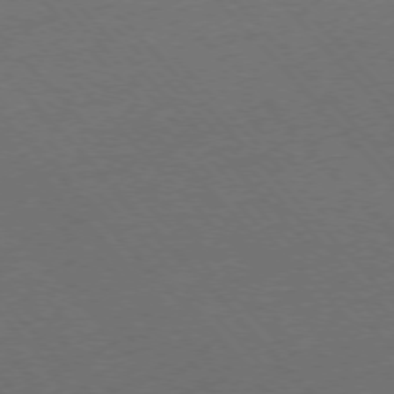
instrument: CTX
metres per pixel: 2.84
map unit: Ap
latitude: -76.9353
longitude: -86.5546
